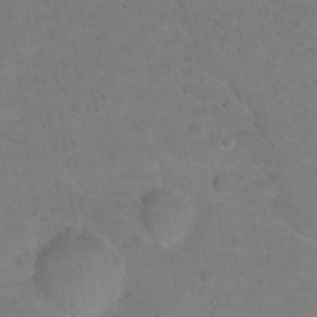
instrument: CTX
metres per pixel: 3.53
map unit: Hto
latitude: 16.3845
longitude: -37.5182
